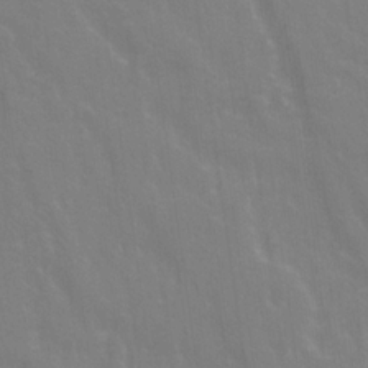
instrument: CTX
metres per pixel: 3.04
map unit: Ave
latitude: 20.9136
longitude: -134.2333
